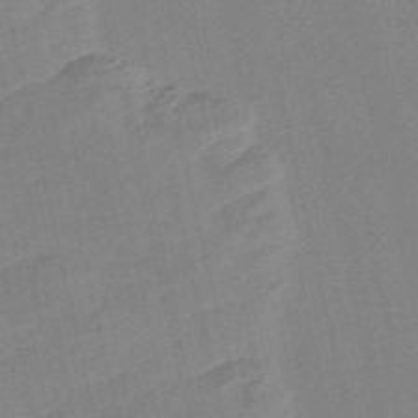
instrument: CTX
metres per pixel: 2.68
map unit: Nve
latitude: -57.3509
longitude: 50.7085
